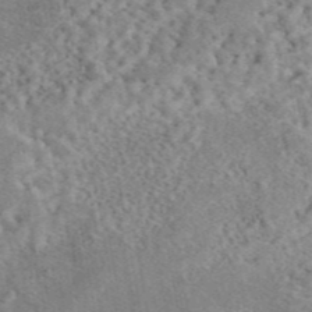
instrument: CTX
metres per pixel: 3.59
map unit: eAb
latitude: 44.4412
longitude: 116.1038
